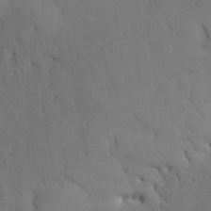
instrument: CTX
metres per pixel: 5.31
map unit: Nhu
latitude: 27.3104
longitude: -72.6869
